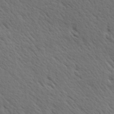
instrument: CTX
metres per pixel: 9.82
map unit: Hve
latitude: 24.3845
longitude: -97.6694
